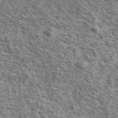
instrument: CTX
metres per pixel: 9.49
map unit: Ave
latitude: 38.4979
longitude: -108.5923
